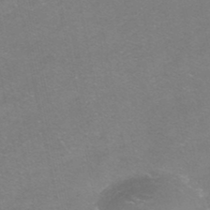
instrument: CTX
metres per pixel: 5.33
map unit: HNhu
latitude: -40.2361
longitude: 103.3321
